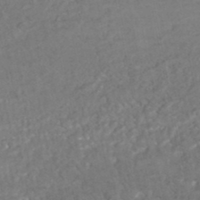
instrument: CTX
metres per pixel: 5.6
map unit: HNhu
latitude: -47.5777
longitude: 98.0094
